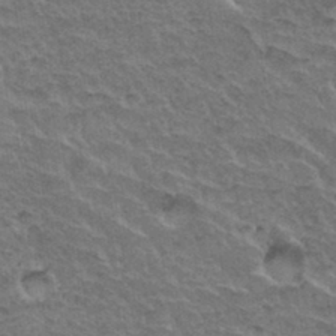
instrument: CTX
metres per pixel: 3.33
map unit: Hto
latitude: 35.2348
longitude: -45.4048
